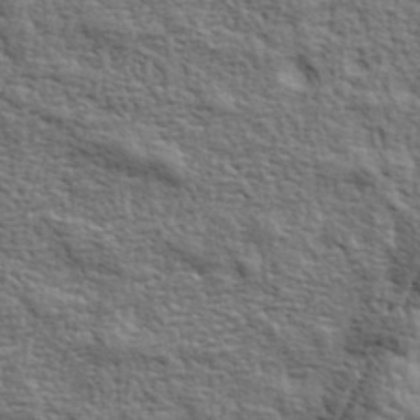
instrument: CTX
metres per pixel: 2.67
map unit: eHh
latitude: 36.6491
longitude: -81.8772
